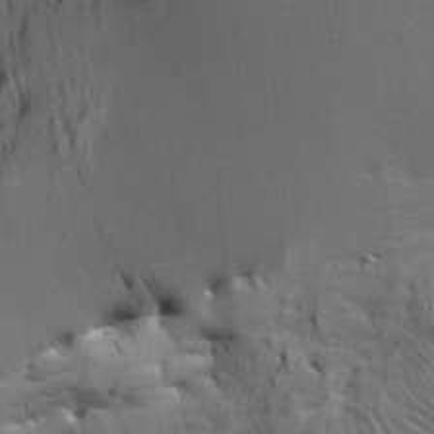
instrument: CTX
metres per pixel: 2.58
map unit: HNhu
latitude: 10.1956
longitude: 23.5399
